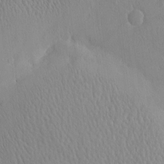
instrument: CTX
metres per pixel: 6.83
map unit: eHh
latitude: -4.4629
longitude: 14.9542
